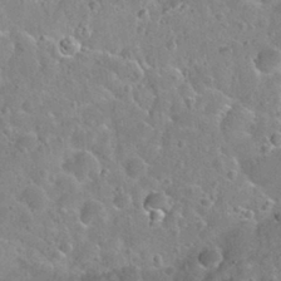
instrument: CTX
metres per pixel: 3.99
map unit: Nhu
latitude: 29.9717
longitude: -53.2348
